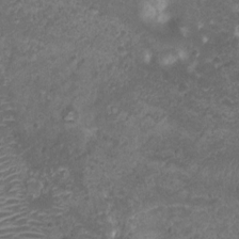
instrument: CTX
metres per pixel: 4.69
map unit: Ht
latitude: 3.3104
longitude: -19.4993
